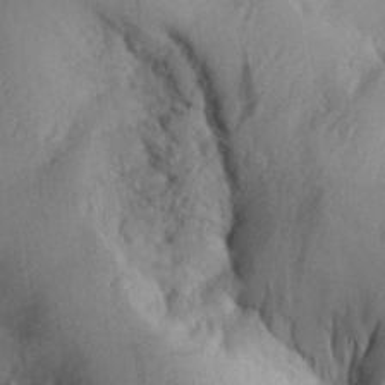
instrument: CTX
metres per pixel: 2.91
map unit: Aa
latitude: 29.7449
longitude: -135.7449
